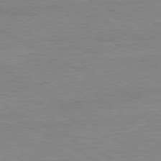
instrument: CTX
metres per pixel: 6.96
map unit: Ap
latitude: -80.8408
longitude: -85.7261
